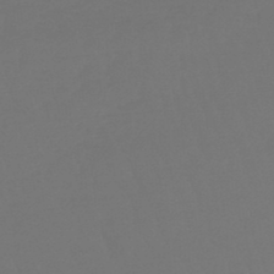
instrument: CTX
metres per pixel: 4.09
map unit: lHb
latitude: -46.7463
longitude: 65.6533
